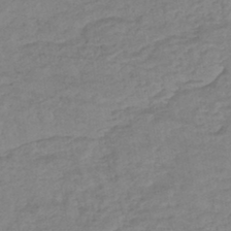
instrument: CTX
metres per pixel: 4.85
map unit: HNhu
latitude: -43.9178
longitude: 102.2551
